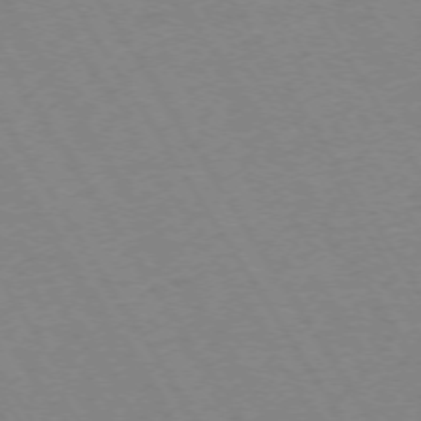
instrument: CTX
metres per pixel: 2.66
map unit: Ap
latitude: -73.2943
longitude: -71.7638
